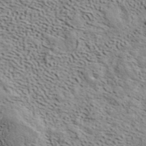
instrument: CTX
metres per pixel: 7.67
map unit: ANa
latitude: 41.8394
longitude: 49.3510
